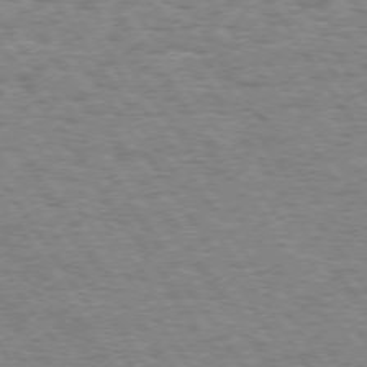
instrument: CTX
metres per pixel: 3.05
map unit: Hpe
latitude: 73.6316
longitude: -131.0270
